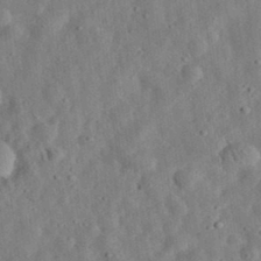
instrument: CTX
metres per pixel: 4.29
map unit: eHh
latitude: 33.1970
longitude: -75.5749
